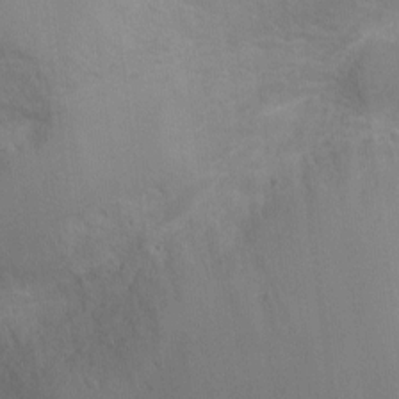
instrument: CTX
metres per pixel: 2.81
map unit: Ht
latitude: -4.3495
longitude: -24.3278
